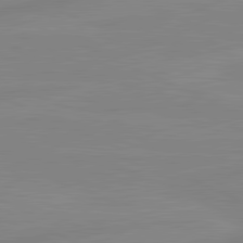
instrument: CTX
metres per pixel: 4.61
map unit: lApd
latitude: 81.5938
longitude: -173.0647
